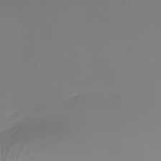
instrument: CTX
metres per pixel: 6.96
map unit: Ht
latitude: -15.7289
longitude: -46.0633
